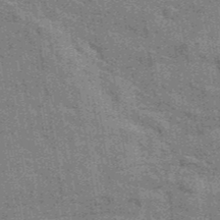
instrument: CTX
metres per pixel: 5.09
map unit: eAb
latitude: 40.7435
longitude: 107.1809
